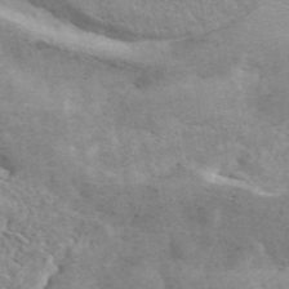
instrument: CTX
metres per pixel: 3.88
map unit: ANa
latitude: 45.6883
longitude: 27.5966
